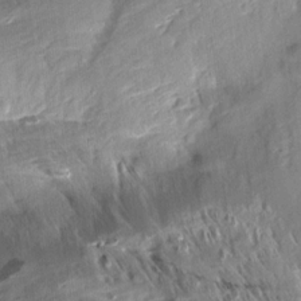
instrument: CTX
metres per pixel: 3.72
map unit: Aa
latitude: 10.5735
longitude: -141.7071
